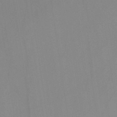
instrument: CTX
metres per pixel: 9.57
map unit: lHb
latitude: -45.1620
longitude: 66.8597
